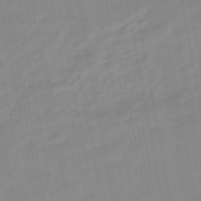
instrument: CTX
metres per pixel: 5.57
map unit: eHb
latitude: -48.4440
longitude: 84.4251
